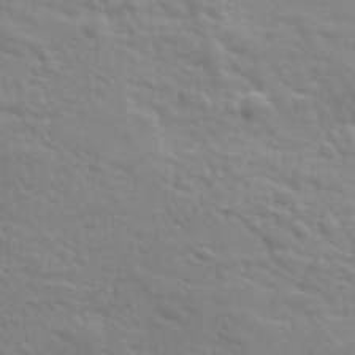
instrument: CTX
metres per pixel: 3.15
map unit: Ave
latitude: 18.1389
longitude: -133.8583
